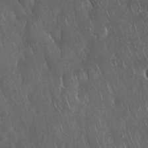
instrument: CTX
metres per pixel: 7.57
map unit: Nhu
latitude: 28.0822
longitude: -67.1781
